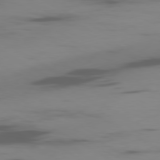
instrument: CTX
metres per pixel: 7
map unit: Ap
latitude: -80.1606
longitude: -63.1970
